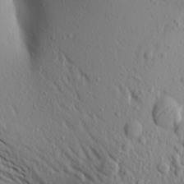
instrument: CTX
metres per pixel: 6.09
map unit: Aa
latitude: 18.1766
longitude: -147.8395
